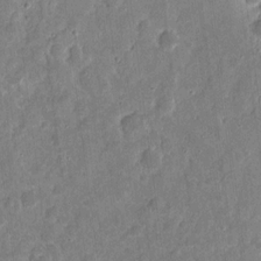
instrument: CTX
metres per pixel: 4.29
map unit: eHh
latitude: 12.4601
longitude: -73.5183
